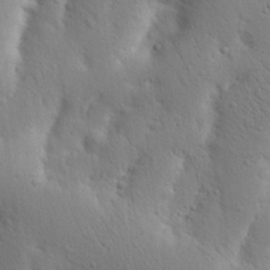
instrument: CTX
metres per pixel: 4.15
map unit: Nhu
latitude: 18.2144
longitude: -75.3860
